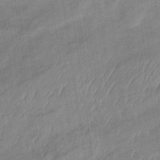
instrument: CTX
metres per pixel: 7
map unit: lHb
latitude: -33.7856
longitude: 71.6533
